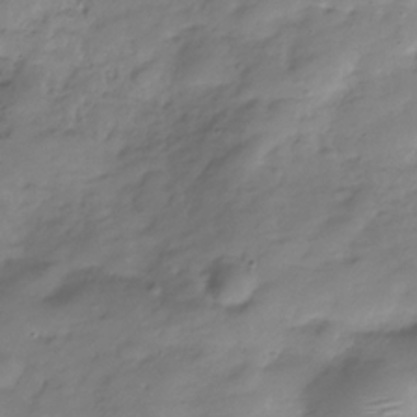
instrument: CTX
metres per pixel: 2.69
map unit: Hve
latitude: -30.1228
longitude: 90.8408
